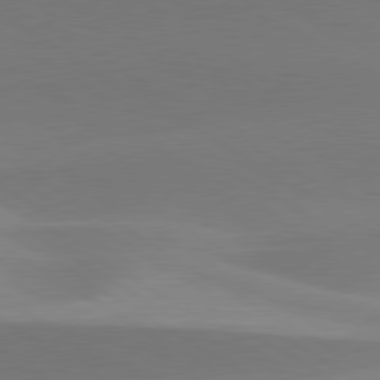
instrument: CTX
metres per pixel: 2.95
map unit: lApd
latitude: 79.8395
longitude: -95.9528
